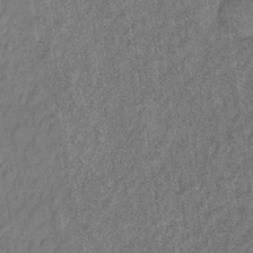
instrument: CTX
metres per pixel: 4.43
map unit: lHb
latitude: -35.5399
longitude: 63.6155
